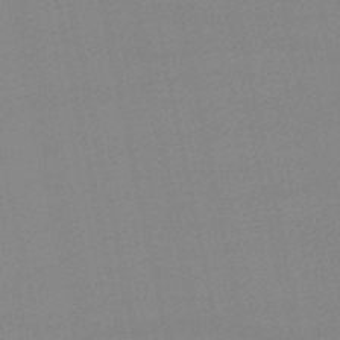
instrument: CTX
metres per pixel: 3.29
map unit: lHb
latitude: -46.5007
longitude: 58.8219
